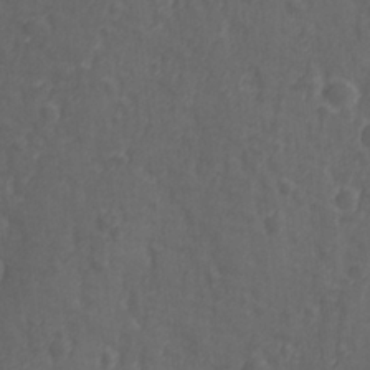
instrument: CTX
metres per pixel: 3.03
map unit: lAvf
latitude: -9.9556
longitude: -120.8758
